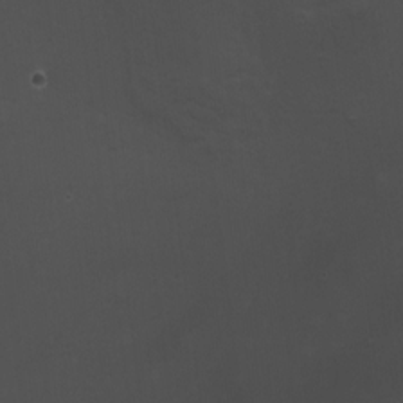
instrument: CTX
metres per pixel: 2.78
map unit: HNhu
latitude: 10.8191
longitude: 22.2362
